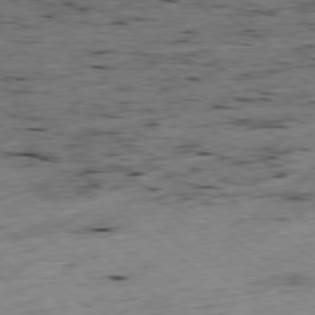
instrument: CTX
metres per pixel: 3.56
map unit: Ap
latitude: -78.6140
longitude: -91.6694
